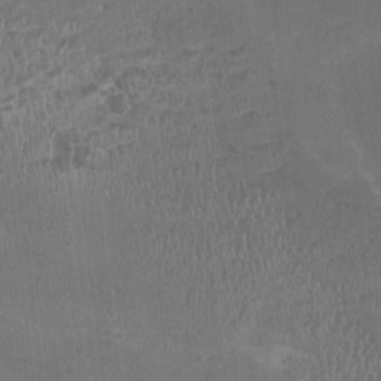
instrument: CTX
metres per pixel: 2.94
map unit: HNhu
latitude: -3.4454
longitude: -3.4048
